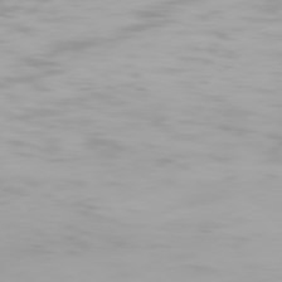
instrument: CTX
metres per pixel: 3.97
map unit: Hpe
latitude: 77.5182
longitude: -166.0444
